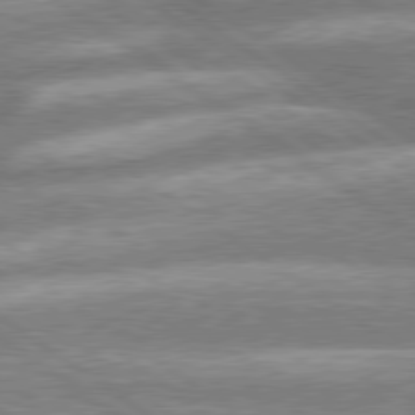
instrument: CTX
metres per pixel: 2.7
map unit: lApd
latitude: 79.1970
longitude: -159.5749
